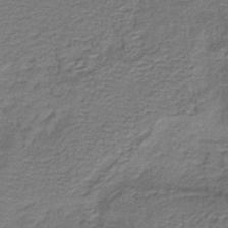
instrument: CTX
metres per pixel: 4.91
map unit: lHb
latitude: -38.2173
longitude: 57.1053
